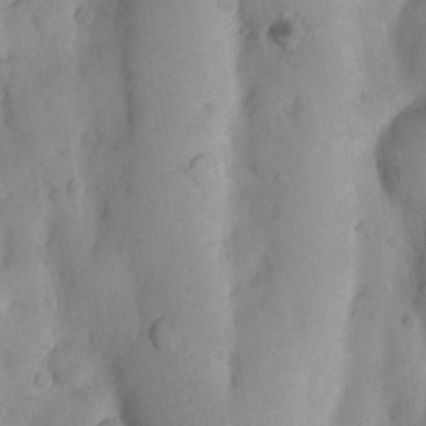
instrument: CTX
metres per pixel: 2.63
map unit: Nhu
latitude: 7.8205
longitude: -22.8758
